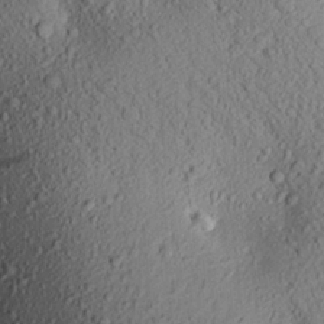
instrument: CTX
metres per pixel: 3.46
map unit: Aa
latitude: 17.3860
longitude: -147.1592
